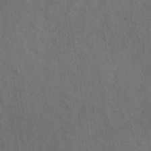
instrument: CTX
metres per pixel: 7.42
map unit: eAb
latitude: 43.9150
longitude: 109.9556
